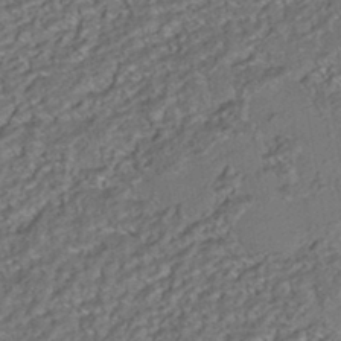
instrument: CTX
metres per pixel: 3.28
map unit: HNhu
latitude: -41.8233
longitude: 107.7667
